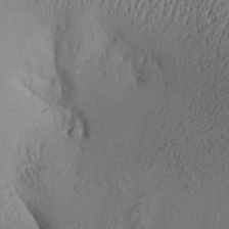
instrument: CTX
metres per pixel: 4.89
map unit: Aa
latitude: 28.0633
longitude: -135.2915
